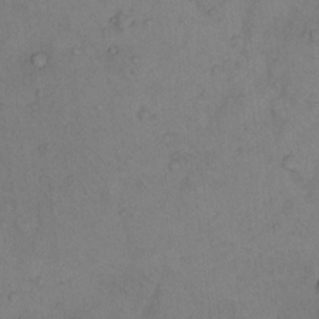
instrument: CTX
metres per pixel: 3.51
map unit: Hto
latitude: 7.7639
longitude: -59.9339
